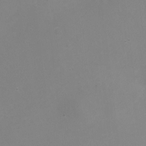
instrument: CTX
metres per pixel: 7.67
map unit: Ht
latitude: -6.9541
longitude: -20.8191
